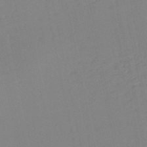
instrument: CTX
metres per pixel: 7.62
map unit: HNb
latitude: -53.1053
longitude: -39.5938
